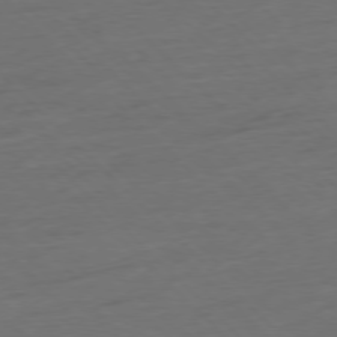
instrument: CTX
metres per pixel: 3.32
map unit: Hpe
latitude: -77.3510
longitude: -13.7450
